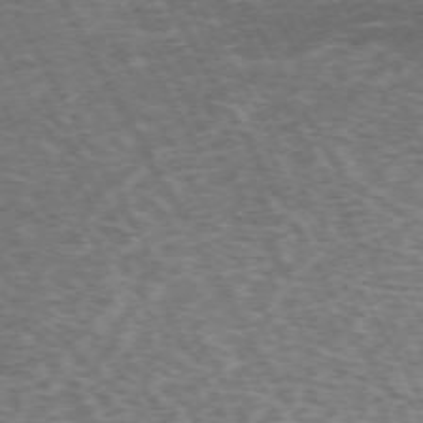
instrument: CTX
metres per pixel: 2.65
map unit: Hpe
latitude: -72.4629
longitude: 12.2362
